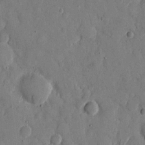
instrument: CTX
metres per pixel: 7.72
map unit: eHh
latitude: 9.6127
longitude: -67.3103
